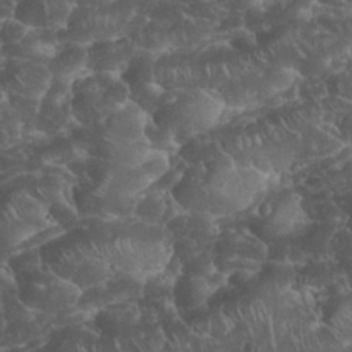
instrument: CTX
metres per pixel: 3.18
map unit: eHh
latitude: 34.1200
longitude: -65.0458
